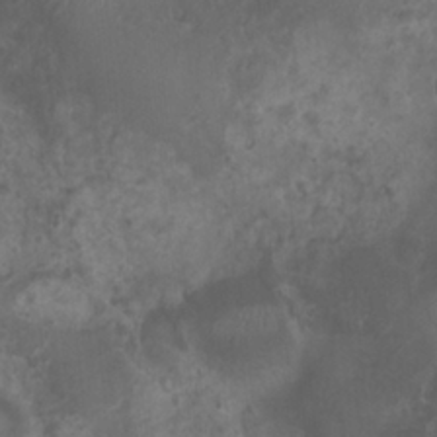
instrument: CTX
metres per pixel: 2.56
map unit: Nhu
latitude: 6.9325
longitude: -21.1781
